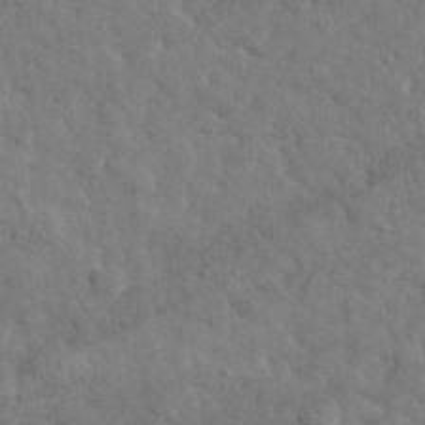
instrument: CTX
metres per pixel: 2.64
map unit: lHvf
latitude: 35.7071
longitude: -87.0269
